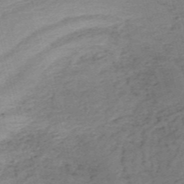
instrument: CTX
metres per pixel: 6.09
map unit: HNb
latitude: -54.1039
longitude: -46.7058
